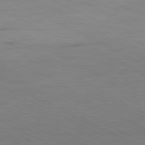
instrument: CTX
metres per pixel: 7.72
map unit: Hpe
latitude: -81.1431
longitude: 18.2739
